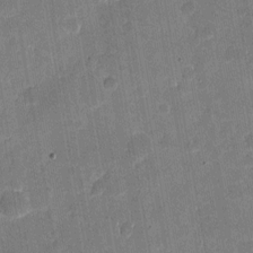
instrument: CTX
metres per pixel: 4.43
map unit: eHh
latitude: 7.0836
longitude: -66.2144
